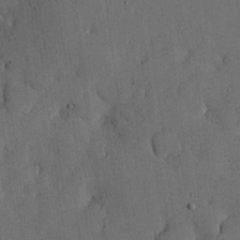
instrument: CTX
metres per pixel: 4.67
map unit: lHvf
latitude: 19.3103
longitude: -112.8569
